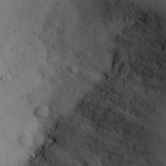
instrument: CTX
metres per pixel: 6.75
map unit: Nhu
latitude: 28.8380
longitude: -71.1214
